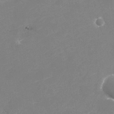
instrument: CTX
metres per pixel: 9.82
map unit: Nhu
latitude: -30.4251
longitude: -72.1200
